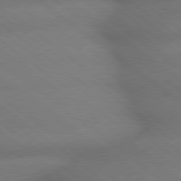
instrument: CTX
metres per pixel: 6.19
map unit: lApd
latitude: 79.3104
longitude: -167.4993
